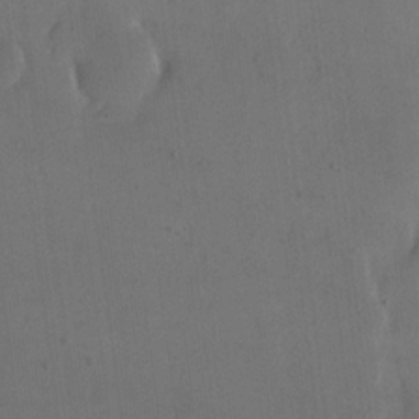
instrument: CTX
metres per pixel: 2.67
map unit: eHh
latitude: 19.1781
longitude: -65.1403
